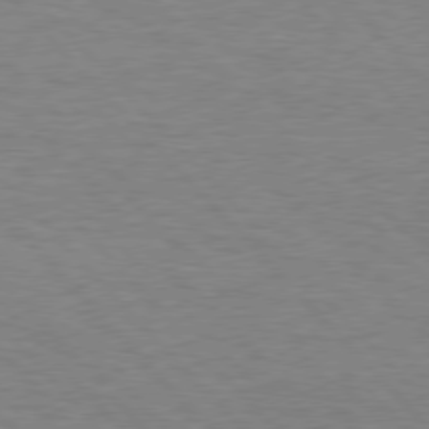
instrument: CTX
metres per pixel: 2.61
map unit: Hpe
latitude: 76.8002
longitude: -157.9339
